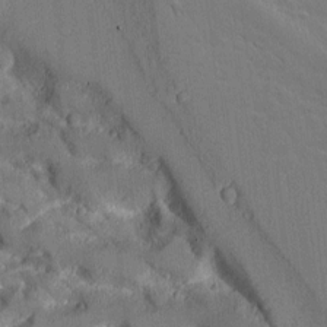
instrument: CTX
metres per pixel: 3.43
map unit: Aa
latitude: 11.9150
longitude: -125.6693
